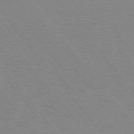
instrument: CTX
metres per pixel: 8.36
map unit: Ap
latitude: -75.6533
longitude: -69.8395
